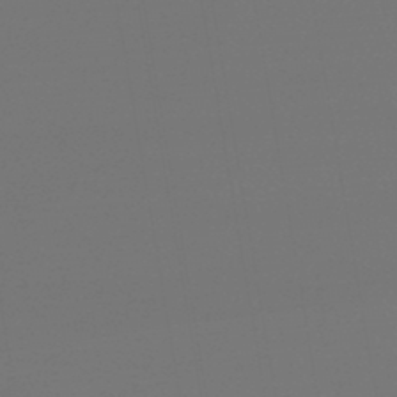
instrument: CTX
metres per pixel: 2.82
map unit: lHb
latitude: -46.1417
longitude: 60.6707
